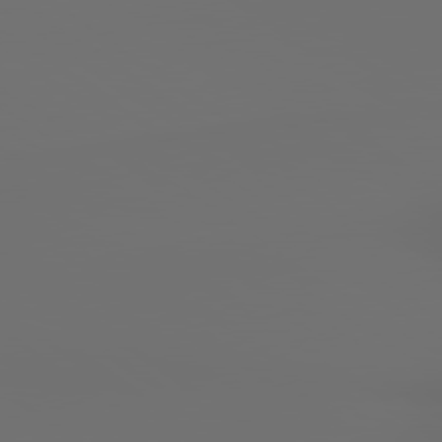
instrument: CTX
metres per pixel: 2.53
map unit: lApd
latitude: 79.8206
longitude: 176.7085
